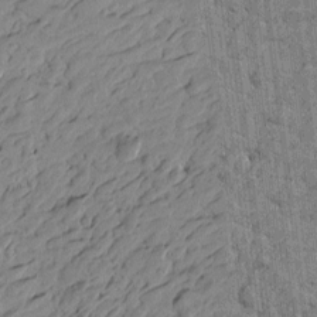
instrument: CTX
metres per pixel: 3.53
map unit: Htu
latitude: -4.7085
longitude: -179.4049
